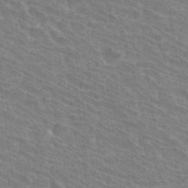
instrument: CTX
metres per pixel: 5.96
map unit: Hto
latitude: 33.8205
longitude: -41.9339
